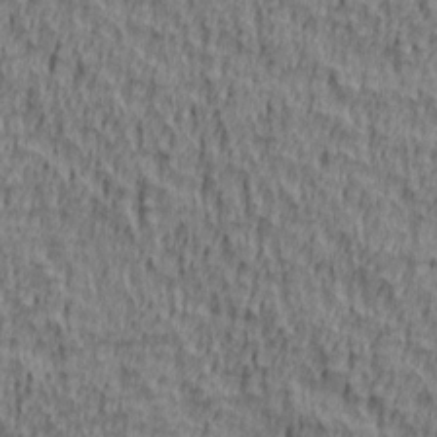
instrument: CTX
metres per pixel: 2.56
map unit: lAa
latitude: 4.7813
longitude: -114.8002
